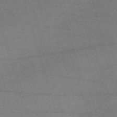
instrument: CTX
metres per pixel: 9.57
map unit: eHh
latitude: -61.5588
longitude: 54.4818
